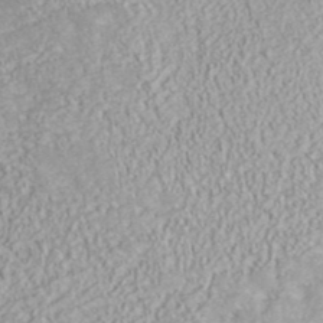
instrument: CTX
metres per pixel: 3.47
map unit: ANa
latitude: 41.7827
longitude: 28.7652
